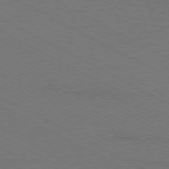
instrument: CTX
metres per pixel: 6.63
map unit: Ap
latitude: -79.7099
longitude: -82.2333
